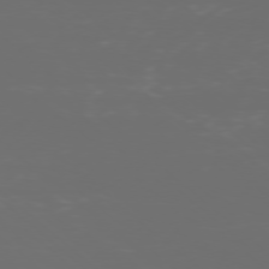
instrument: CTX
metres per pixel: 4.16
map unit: Ap
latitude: -77.4076
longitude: -81.2537
